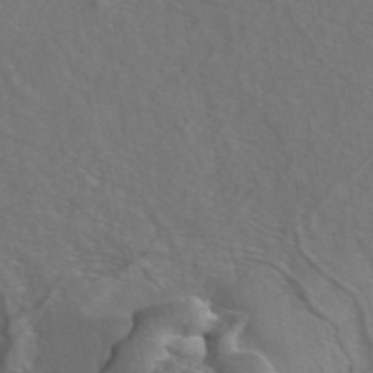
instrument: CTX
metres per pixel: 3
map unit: ANa
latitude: 44.9325
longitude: 30.3306
